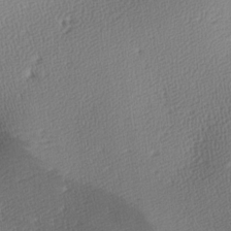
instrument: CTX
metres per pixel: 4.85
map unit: lAa
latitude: -8.7463
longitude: -125.0647
